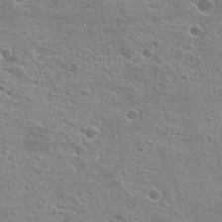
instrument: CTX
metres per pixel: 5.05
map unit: Hto
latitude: 22.9325
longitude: -42.4979
